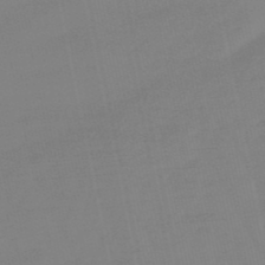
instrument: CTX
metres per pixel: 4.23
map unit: lHb
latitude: -49.6155
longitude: 80.1984
